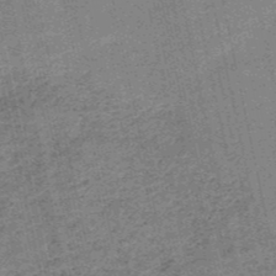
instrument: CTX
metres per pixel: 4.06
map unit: HNb
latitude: -51.7289
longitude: -51.1214
